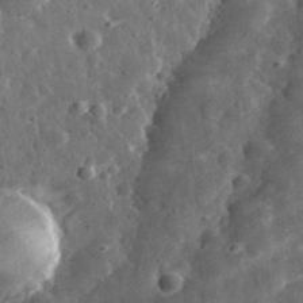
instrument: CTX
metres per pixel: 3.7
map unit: eHh
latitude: 33.0836
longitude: -79.1026
